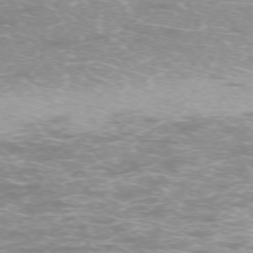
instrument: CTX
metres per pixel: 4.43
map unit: Ap
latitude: -74.3685
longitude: -74.2334
